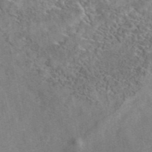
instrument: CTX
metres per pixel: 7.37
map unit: eAb
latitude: 41.8205
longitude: 109.5210
